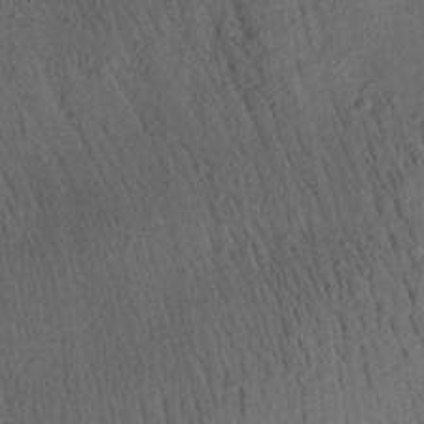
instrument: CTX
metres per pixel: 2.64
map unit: Aa
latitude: 26.1767
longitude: -141.8016
